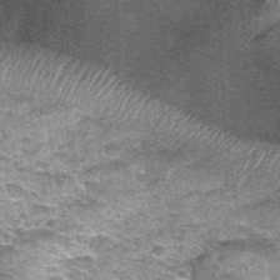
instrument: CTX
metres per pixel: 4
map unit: Hto
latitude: 35.6127
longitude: -52.4034
